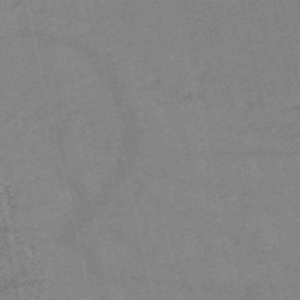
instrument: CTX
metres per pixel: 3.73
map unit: HNb
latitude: -53.8611
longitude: -40.8757
